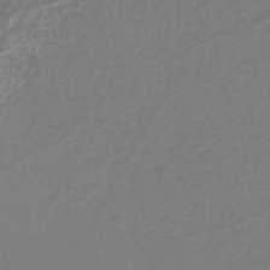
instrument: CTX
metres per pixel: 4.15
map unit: eHh
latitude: -44.2551
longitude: -29.3859
